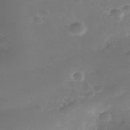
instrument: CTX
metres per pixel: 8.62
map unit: Nhe
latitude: -39.3321
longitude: -116.4979
